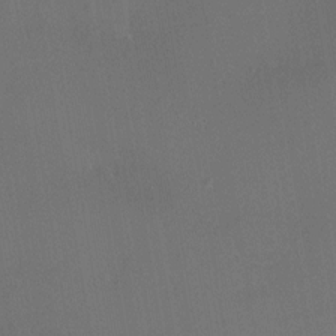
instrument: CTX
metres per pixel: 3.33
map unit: HNhu
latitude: 5.5938
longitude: 14.2929
